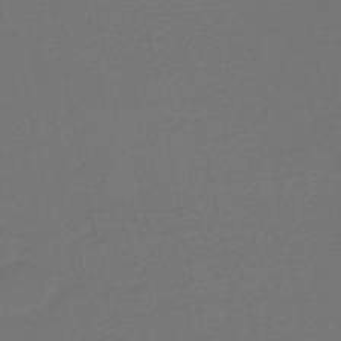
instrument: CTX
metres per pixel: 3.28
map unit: HNb
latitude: -47.3509
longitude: 56.2361
